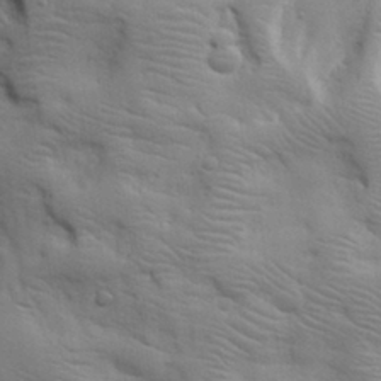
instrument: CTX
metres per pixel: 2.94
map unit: eHh
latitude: 28.3467
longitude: -75.3482
